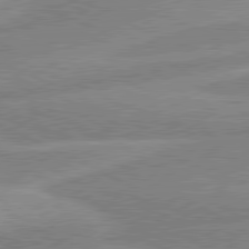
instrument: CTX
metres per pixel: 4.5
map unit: lApd
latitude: 80.6490
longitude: -170.1200
